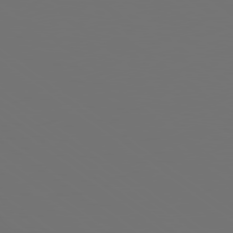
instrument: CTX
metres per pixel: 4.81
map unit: Hpe
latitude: 78.7058
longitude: -175.7828
